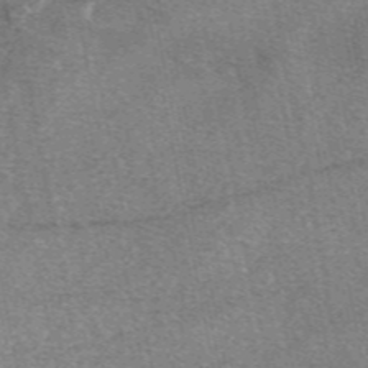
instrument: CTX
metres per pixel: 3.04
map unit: eAb
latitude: 48.7813
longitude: 108.1795
